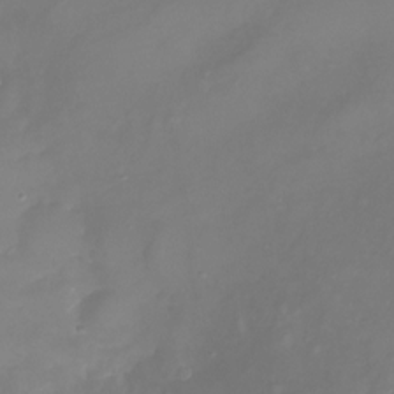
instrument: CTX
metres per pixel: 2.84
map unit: Nhu
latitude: -22.1417
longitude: -56.7246
